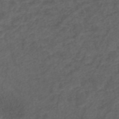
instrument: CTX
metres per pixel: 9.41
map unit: ANa
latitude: 39.3104
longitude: 23.2376
